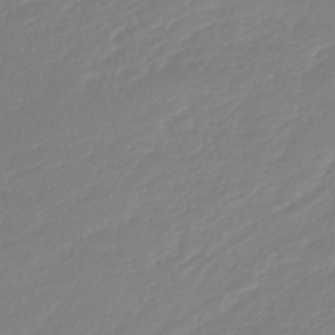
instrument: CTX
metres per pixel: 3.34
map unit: lHb
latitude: -45.5777
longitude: 72.3684
